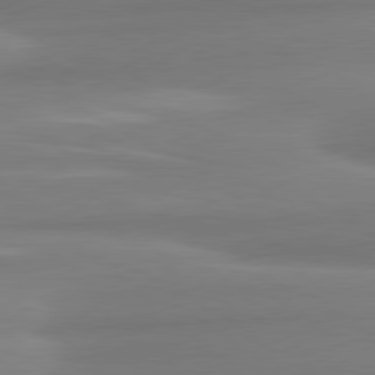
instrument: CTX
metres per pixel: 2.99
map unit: lApd
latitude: 80.7813
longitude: -175.6883
